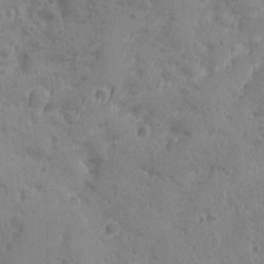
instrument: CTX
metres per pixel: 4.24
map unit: Ave
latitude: -8.4440
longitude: -119.0269
